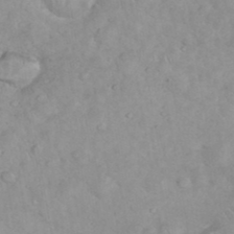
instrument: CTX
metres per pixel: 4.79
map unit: eHh
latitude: 35.7260
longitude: -62.7813
